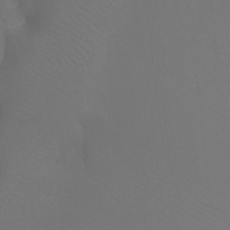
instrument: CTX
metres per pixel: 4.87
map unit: Htu
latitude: -13.1431
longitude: -48.1767
